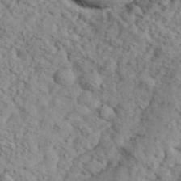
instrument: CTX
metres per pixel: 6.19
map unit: eHh
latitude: 37.5560
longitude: -80.5357
